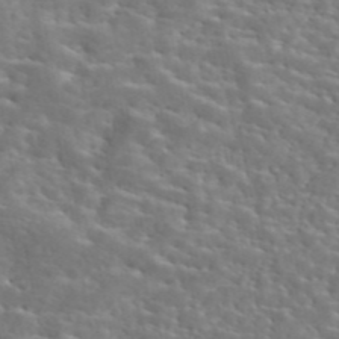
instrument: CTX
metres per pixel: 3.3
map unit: eAb
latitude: 44.9136
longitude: 125.6155
